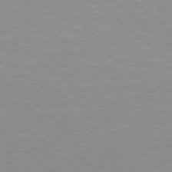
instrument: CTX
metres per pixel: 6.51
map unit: Hpe
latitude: 78.1956
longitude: -141.2914
